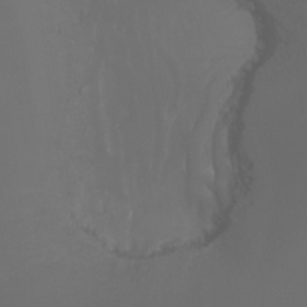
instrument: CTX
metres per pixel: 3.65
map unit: Aa
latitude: -7.3320
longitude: -72.8380
